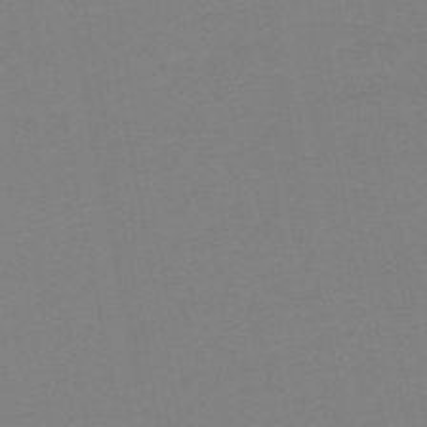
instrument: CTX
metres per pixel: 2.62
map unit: HNb
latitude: -47.1998
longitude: -40.5734
